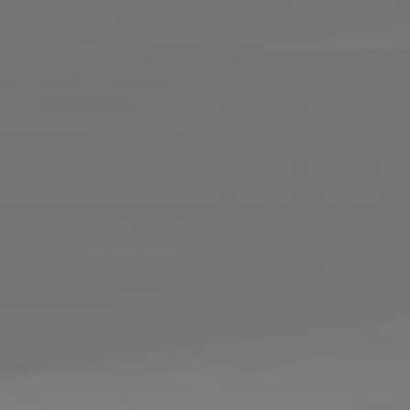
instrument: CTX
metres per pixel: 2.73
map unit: lApd
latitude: 82.5167
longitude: 162.4440
